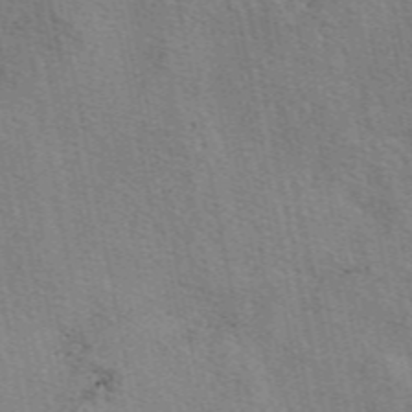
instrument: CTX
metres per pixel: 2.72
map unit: eAb
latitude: 50.5356
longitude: 108.5763
